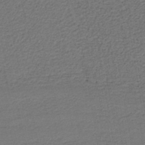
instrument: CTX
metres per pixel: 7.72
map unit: HNb
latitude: -42.7463
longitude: 50.8030
